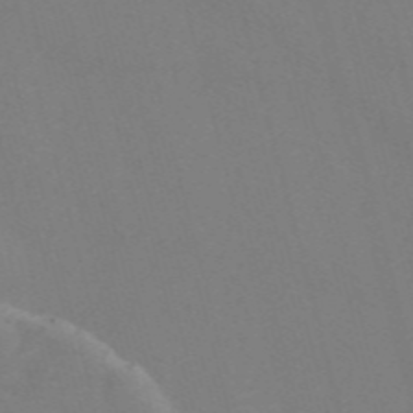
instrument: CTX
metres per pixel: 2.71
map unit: Nve
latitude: -58.0094
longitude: 57.0297
